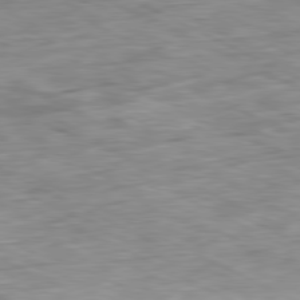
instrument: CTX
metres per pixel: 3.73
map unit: Ap
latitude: -81.0298
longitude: -80.1389
